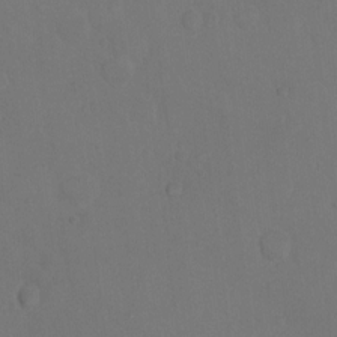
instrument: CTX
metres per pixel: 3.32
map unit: Nhu
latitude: 12.5357
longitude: -27.6883
